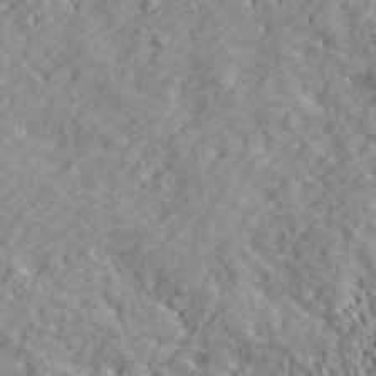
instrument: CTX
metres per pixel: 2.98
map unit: ANa
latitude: 43.4993
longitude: -86.1389
